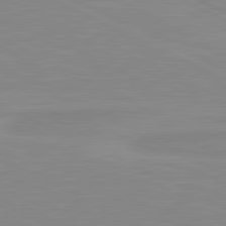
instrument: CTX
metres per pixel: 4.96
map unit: lApd
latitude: 81.4237
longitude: -172.3089
